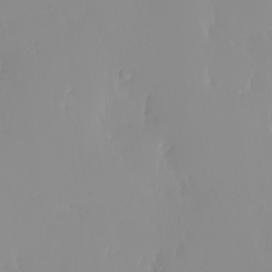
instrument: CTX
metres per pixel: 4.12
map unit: eHh
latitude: -0.4629
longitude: 19.6155
